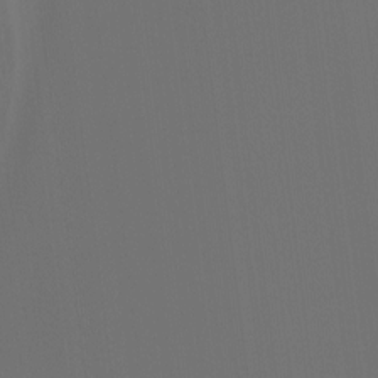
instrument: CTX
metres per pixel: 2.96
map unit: Hto
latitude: -7.6533
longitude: -51.1781
